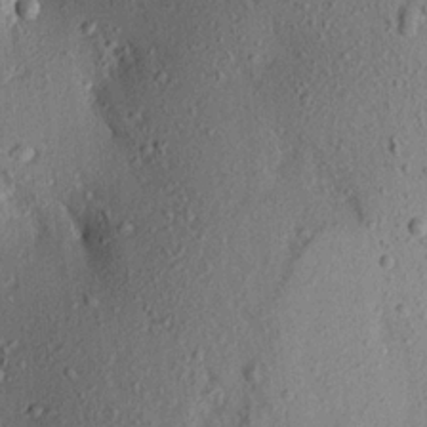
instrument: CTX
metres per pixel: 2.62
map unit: Aa
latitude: 17.1781
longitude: -147.2537
